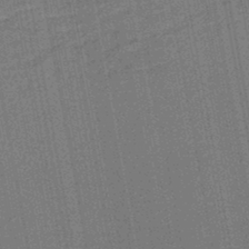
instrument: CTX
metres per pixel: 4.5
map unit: lHb
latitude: -45.1620
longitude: 74.5007
